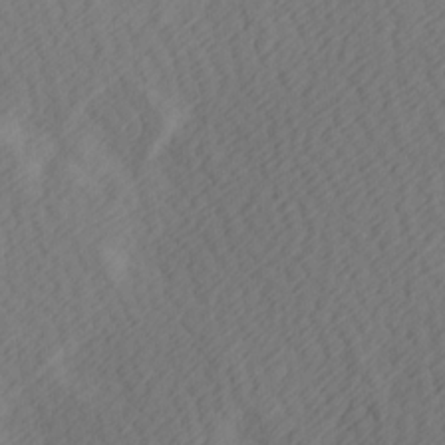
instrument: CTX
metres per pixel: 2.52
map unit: Hve
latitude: 13.4993
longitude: -91.6316
